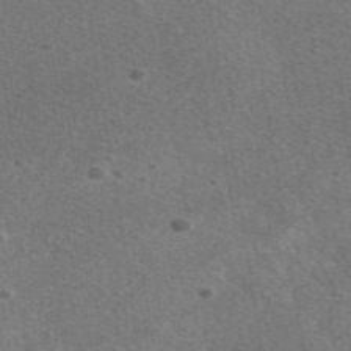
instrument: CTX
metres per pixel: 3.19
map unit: eAb
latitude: 48.1956
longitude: 115.0297
